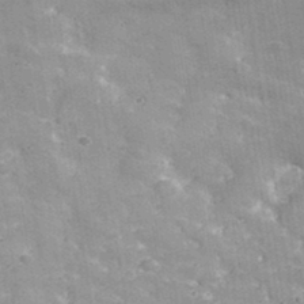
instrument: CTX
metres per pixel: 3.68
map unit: lHvf
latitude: 35.1403
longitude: -92.1200
